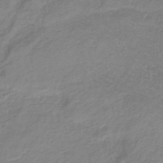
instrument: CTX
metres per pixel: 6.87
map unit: lHb
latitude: -36.0472
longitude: 72.5574
